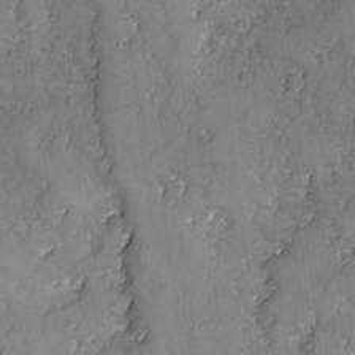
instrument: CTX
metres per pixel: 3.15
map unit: Ave
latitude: -7.7288
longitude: -118.3467
